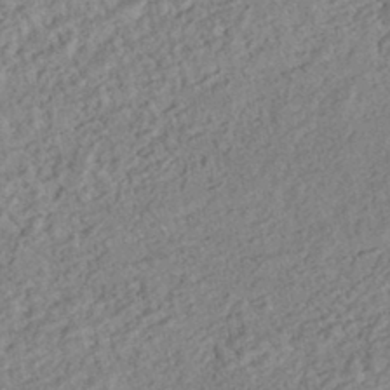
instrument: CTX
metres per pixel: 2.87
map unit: HNhu
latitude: -44.1228
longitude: 100.1983
